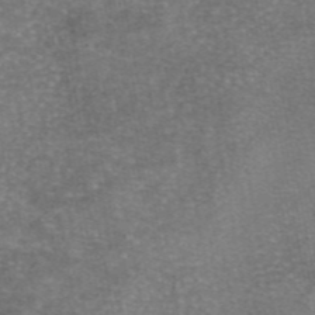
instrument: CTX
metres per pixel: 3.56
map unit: eAb
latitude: 46.5546
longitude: 104.6140
